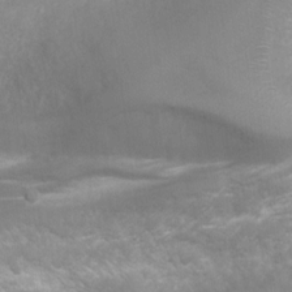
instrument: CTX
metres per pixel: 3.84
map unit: Ht
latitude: 3.0458
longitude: -29.0269
